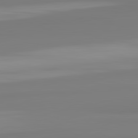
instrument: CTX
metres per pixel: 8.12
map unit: lApd
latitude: 82.5734
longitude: 174.0661
